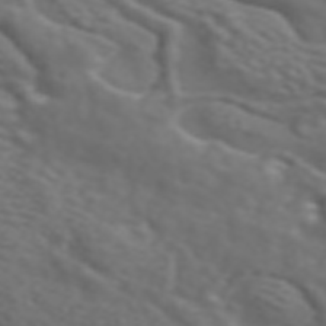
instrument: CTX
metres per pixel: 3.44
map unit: ANa
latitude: 44.4979
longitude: 28.4251
